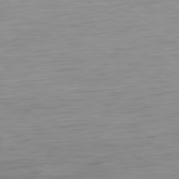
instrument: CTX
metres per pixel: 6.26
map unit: Ap
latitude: -80.5574
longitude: -61.5371
